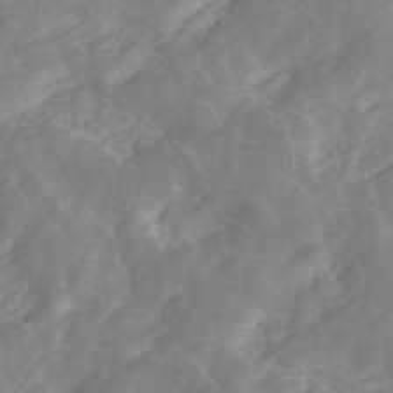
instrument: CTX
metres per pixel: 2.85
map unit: ANa
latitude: 45.7827
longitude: 22.5952
